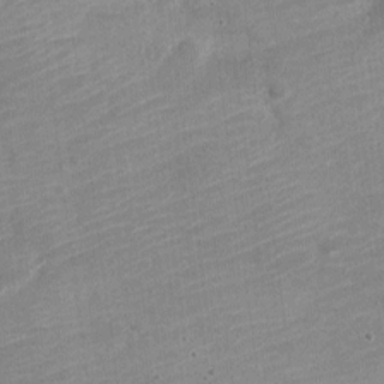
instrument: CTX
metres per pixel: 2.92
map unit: Nve
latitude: -18.2550
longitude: 109.1620
